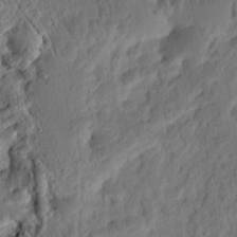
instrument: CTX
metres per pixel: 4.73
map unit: Ht
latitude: 11.2348
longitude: -75.3482
